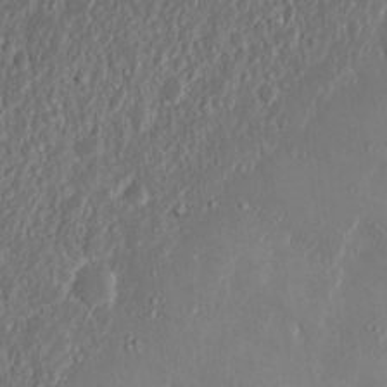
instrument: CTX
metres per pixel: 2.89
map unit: eHh
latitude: 9.0836
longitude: -70.8380
